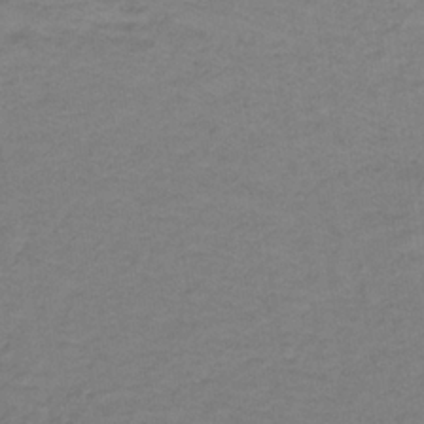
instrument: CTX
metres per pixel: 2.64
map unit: lHb
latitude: -32.7841
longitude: 64.9920
